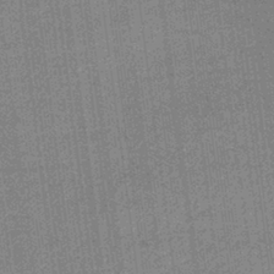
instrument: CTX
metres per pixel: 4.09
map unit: lHb
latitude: -40.1983
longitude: 69.7099
